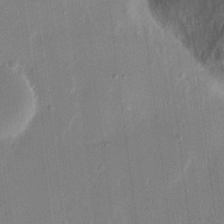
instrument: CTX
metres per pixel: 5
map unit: eHh
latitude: 13.7639
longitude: -69.3293
